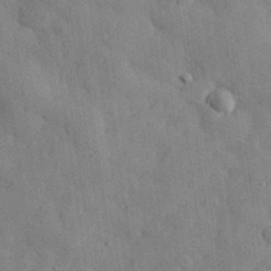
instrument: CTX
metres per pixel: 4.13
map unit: eHh
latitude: 31.2537
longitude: -73.1404
